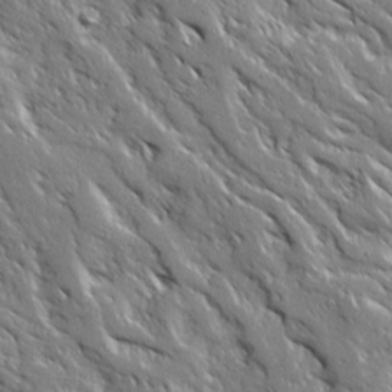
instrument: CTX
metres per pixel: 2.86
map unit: Ave
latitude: 19.3481
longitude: -136.1578
